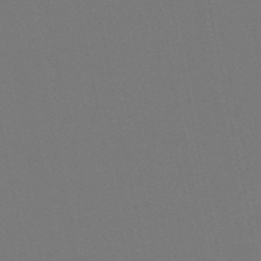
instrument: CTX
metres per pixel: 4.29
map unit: lHb
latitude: -50.8219
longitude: 80.1606
